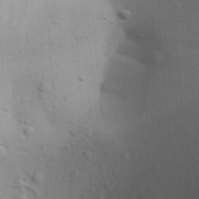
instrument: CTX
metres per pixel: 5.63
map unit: Aa
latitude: 29.5938
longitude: -146.3657
